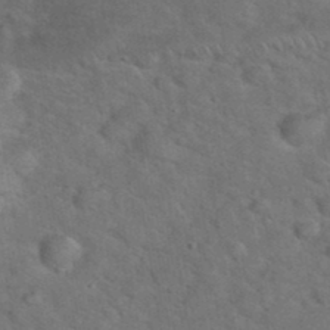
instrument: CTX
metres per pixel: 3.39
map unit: eHh
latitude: 37.8017
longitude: -65.5938
